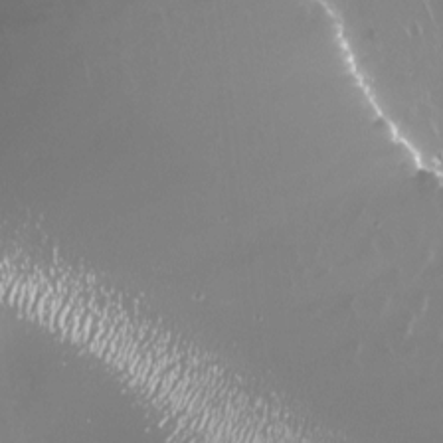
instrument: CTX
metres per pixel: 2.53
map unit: Nve
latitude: -18.0850
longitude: -59.9906
